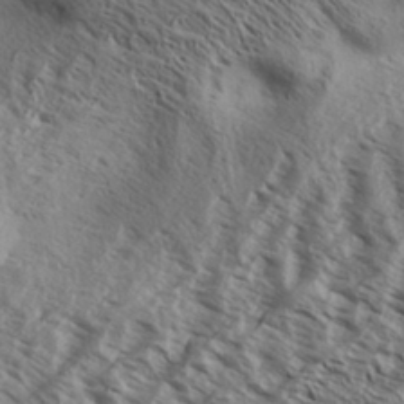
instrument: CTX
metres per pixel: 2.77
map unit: Aa
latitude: 33.2726
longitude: -138.0444
